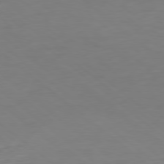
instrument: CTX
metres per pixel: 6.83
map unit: Ap
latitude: -80.0094
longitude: -69.1781
